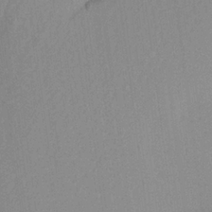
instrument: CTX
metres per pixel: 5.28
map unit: Aa
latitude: 20.8758
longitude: -144.6868
